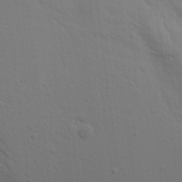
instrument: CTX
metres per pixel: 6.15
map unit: Aa
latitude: 16.7813
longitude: -147.5749
